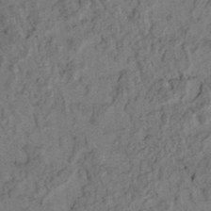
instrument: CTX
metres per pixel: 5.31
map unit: lAvf
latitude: 5.1025
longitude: 158.9163
